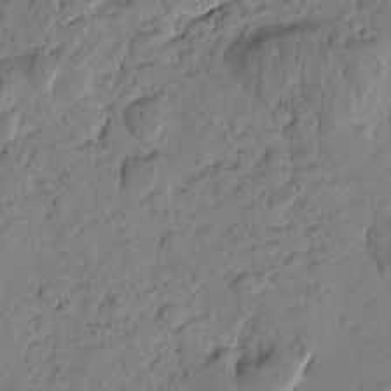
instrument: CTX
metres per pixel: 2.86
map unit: Htu
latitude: -1.1054
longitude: -176.8947
